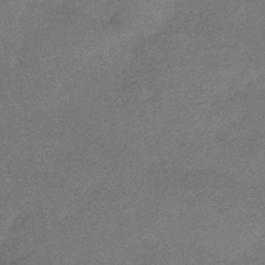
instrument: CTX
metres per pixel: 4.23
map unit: HNhu
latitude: -41.4643
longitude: 92.6896
